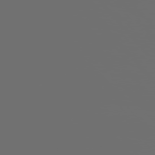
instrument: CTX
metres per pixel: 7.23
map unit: Hpe
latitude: 76.1389
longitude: -127.7828
